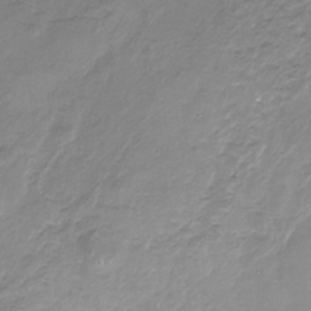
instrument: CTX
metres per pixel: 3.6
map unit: Nhu
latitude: -24.0850
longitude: -57.0080
